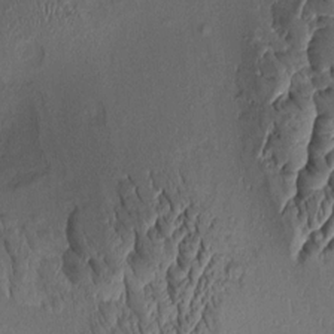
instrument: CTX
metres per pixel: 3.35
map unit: Aa
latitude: 9.1025
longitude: -131.7639
